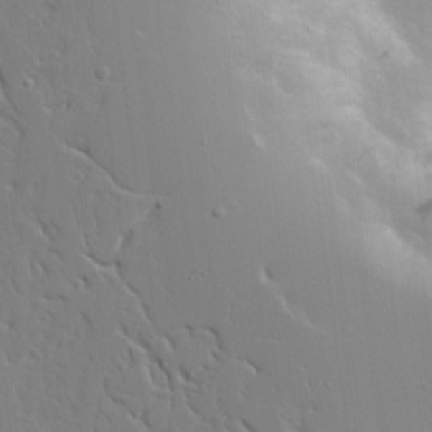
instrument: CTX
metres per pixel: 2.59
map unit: Aa
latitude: 20.7435
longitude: -124.4412
